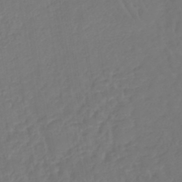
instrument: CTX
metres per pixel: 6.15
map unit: lHb
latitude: -42.7463
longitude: 67.1620
